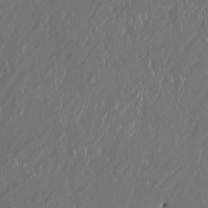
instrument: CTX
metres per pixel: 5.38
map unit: HNhu
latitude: 3.1403
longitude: -5.6883
